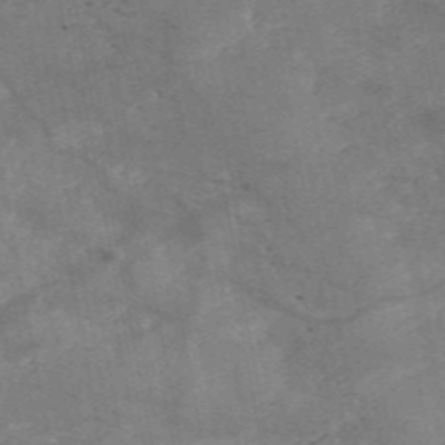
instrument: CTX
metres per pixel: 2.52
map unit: HNb
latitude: -55.8045
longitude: -39.9528
